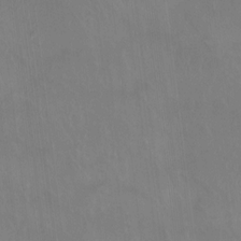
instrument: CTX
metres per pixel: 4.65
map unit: Htu
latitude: -14.5385
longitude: -46.3279
